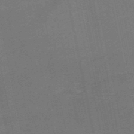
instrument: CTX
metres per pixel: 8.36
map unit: HNb
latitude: -50.5763
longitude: -42.7246
